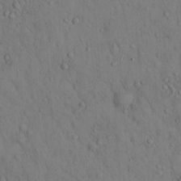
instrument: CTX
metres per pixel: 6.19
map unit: Hto
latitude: 14.9325
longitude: -59.4804
